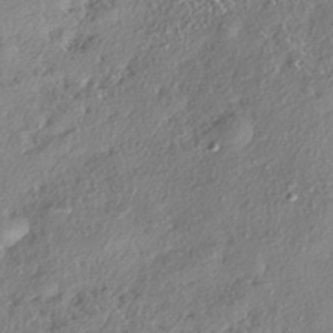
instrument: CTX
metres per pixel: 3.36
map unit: eHh
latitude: -41.5399
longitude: 121.7288
